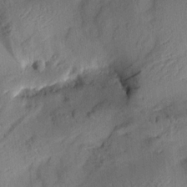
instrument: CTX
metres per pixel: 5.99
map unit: Aa
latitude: 10.0822
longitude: -142.9703
